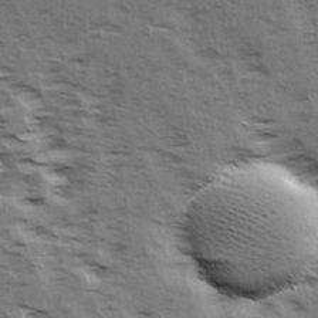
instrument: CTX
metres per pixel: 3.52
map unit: Ave
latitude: 15.3482
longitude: -103.6694
